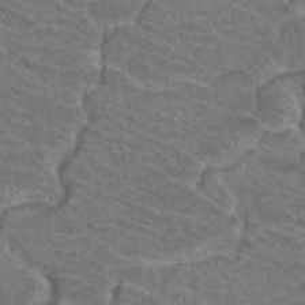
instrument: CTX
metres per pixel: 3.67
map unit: Hto
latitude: 33.7261
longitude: -41.7071
